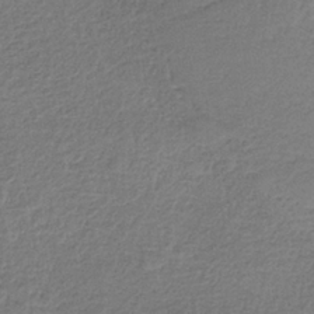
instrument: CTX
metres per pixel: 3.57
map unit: HNb
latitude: -36.0850
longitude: 56.9164
